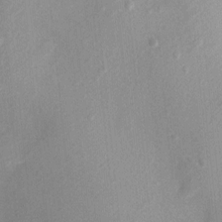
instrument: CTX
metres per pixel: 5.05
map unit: Nhu
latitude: 5.1403
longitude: -18.2522
